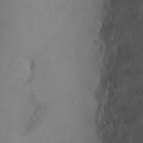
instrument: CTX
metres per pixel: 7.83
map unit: Ht
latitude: -4.0661
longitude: -15.1781
